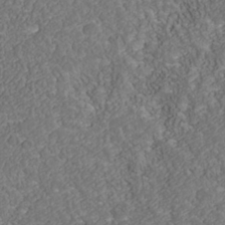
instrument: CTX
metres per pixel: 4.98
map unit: Nhu
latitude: -39.3321
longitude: -83.5182
